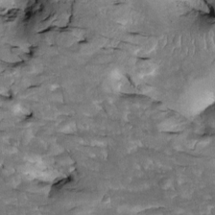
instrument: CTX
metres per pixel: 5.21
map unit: Htu
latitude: -2.2739
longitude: 148.9920
